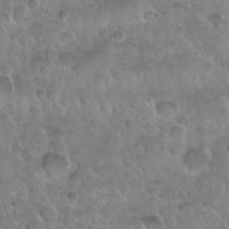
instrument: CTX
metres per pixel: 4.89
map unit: Nhu
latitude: 30.0633
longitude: -53.4238
